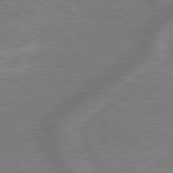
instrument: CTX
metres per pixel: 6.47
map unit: lApd
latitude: 79.1403
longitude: -170.4790
